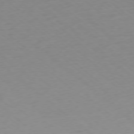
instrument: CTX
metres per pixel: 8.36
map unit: Ap
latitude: -78.1416
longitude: -96.3089
